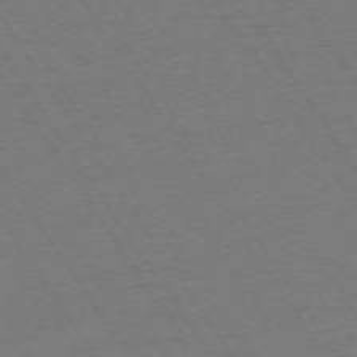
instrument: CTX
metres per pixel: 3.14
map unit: Ap
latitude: -73.7855
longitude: -71.4048
